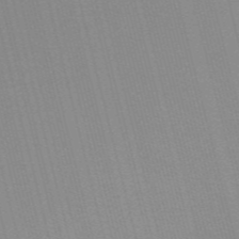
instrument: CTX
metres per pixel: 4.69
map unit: HNb
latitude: -54.9731
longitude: -45.2159
